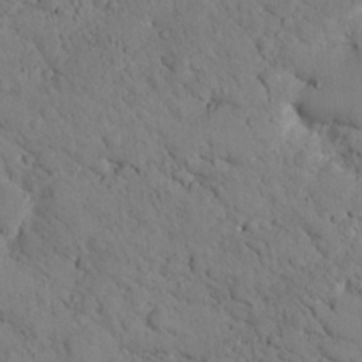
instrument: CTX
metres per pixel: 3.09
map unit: lHvf
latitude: 14.3090
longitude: 178.7652
